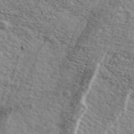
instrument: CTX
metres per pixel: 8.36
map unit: Ave
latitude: 39.7450
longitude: -109.9339
